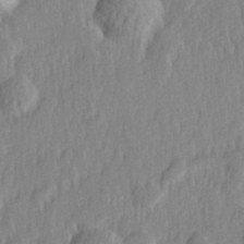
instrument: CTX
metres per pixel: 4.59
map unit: Hve
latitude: 25.3103
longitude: 144.0472
